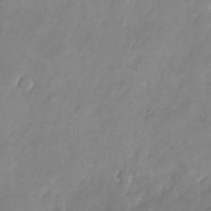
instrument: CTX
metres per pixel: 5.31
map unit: Nhu
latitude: -24.7841
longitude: -69.7261
